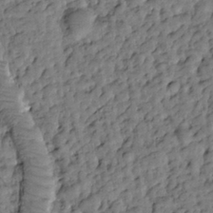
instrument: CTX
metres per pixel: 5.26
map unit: Htu
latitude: -3.1053
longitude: 173.8044
